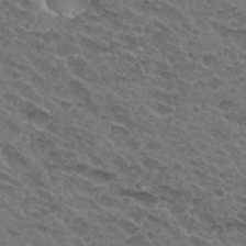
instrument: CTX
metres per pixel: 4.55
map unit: Hto
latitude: 32.1011
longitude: -47.6694
